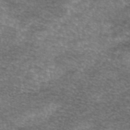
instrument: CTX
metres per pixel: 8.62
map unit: eAb
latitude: 45.3292
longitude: 103.3321
